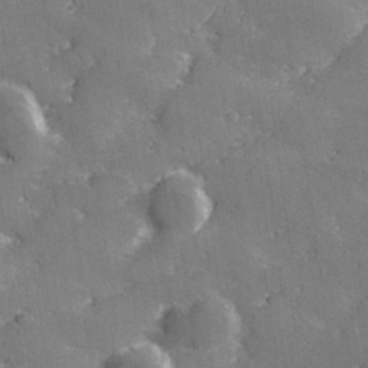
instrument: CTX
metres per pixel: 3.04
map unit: lHvf
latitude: 26.7246
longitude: 141.8233
